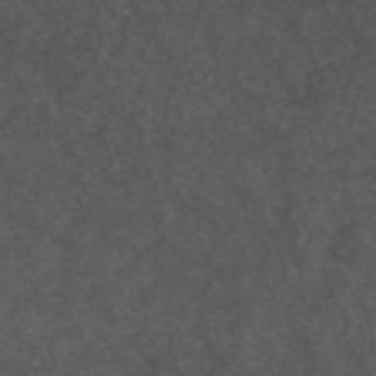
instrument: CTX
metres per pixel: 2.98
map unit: ANa
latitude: 44.1200
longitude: 26.7085
